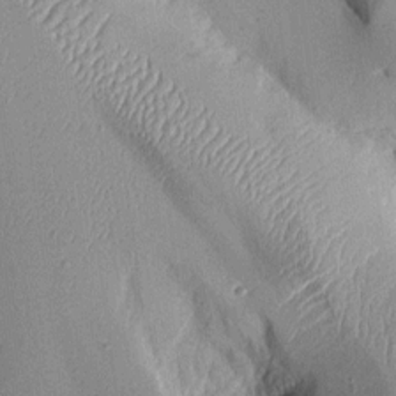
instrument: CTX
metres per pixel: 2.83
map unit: Aa
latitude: 9.9717
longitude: -128.5357
